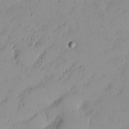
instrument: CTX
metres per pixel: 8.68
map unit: Nhu
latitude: 21.4616
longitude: -70.8191
